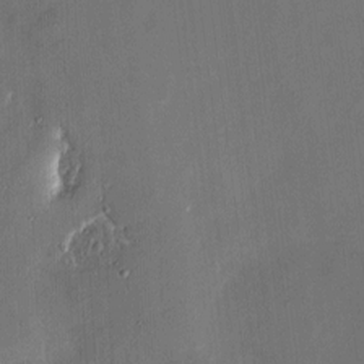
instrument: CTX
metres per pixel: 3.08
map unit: eHh
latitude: 5.6127
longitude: -68.7057
